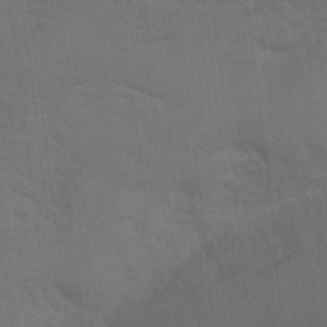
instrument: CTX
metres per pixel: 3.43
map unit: Hto
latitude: 18.5923
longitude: -36.5735
